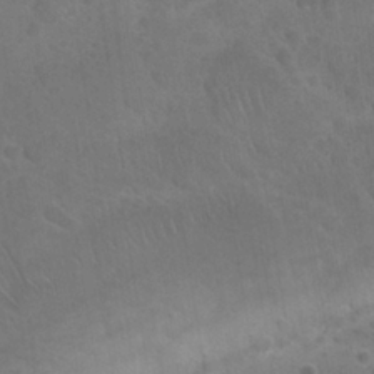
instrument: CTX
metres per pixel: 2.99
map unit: Nhu
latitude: 24.6868
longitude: -51.4993
